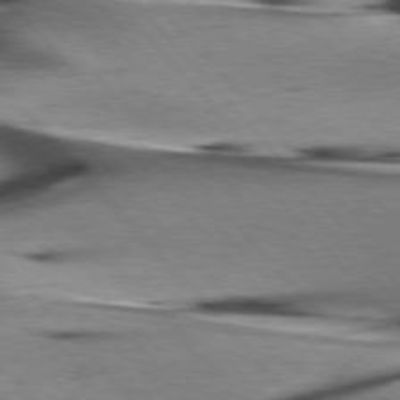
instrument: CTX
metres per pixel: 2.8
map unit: lApd
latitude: 76.0822
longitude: -64.7246
